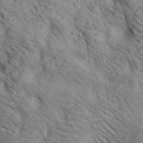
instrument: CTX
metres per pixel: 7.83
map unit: lAa
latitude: 20.0255
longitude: -139.8205
